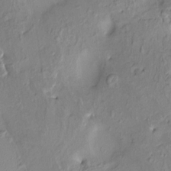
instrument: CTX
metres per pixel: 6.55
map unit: HNhu
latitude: 8.0444
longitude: -1.4048
